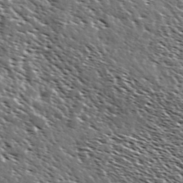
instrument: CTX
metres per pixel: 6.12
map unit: Ave
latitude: 37.1403
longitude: -108.7624
